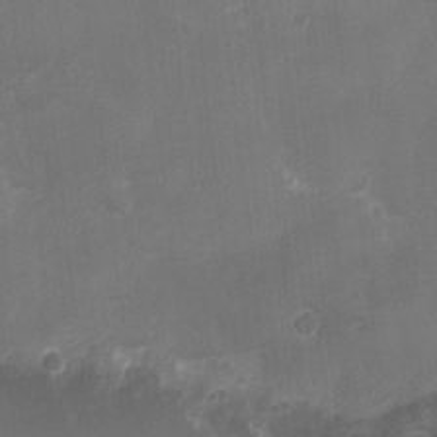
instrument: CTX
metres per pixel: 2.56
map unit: Ht
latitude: -2.5762
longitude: -20.3279
